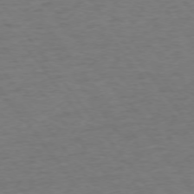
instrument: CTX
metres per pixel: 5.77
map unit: Ap
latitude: -75.5966
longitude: -89.5372
